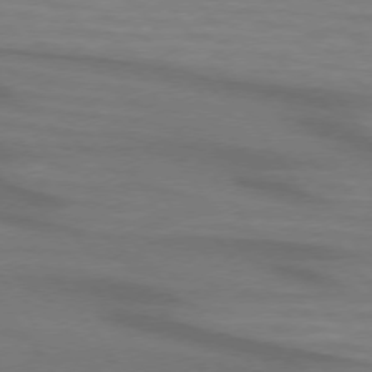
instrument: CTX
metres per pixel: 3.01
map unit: lApd
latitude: 73.9906
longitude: -63.4238
